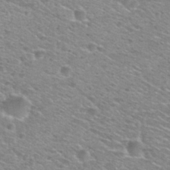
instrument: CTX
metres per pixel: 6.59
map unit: Nhu
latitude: 28.9891
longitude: -48.8380
